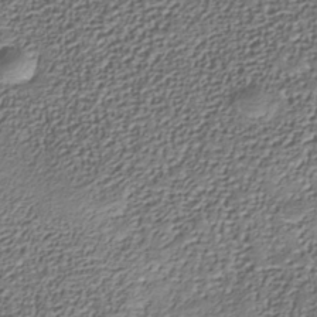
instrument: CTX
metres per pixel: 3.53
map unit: Nhe
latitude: -38.3684
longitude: -87.8961
